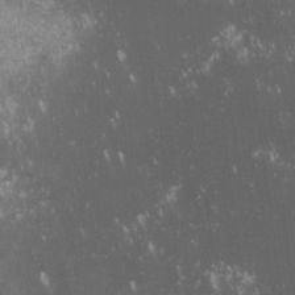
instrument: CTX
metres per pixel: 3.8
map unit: lHvf
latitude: -13.6911
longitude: -103.8961
